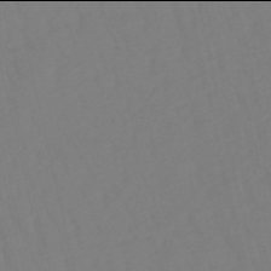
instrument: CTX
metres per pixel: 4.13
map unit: eHb
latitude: -50.0094
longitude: 76.5574
